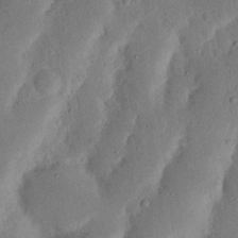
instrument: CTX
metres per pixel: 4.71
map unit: Nhu
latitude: 19.9717
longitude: -75.1592
